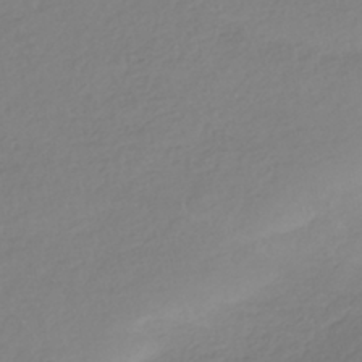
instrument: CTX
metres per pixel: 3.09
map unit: HNhu
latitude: -41.6155
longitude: 96.8408
